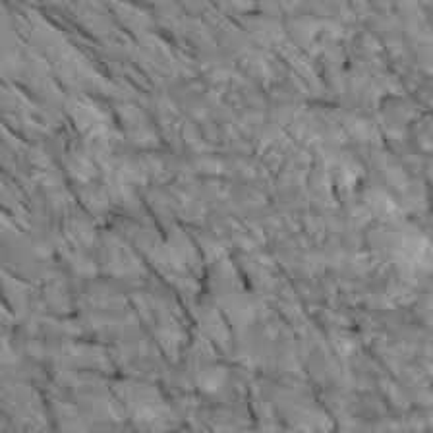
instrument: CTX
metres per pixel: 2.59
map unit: Htu
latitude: 0.9891
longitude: 145.8422
